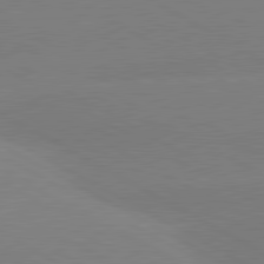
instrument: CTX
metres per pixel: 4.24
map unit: lApd
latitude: 80.8191
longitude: -152.9325
